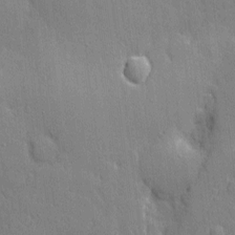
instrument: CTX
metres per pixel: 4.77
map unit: eHh
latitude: 3.9339
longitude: -75.4426
